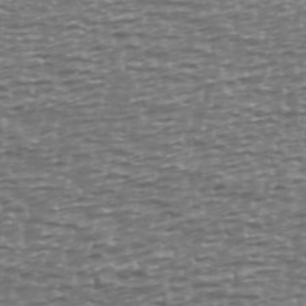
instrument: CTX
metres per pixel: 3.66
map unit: Ave
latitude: 40.2900
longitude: -112.8947
